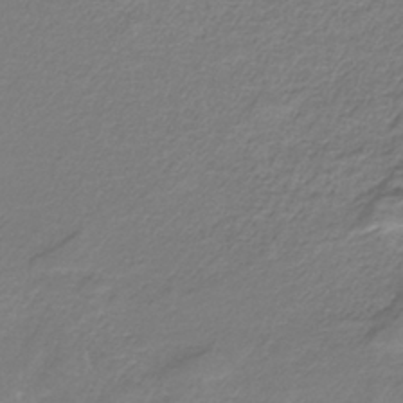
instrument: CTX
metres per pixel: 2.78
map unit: HNb
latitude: -35.1053
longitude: 56.4818
